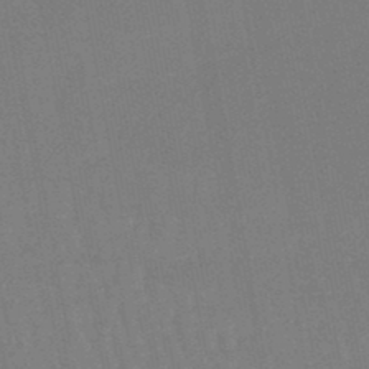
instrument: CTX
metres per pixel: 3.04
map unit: eHb
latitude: -46.5573
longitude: 78.6329
